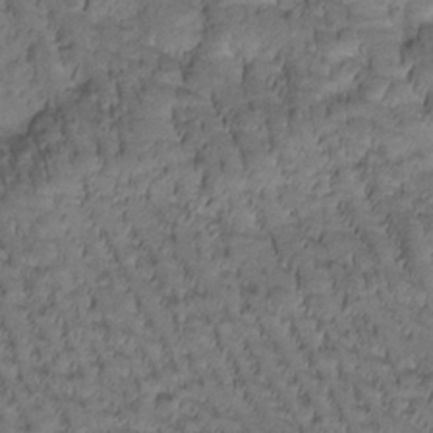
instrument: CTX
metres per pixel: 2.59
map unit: Htu
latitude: -2.7463
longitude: 173.3887
